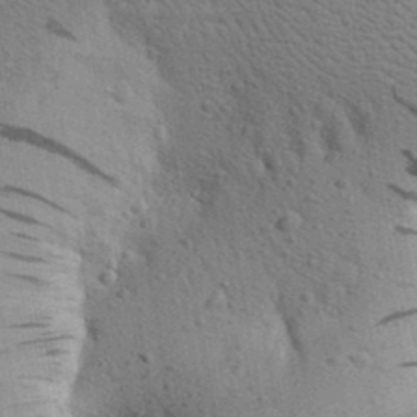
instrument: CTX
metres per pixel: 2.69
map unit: Aa
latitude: 26.1578
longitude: -148.5735
